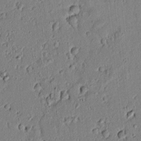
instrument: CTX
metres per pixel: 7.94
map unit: lAvf
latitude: 5.9339
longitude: 168.9163
